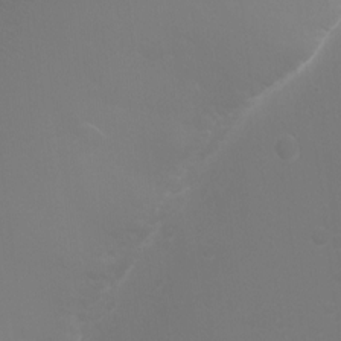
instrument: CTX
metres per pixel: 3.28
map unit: Ht
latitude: -3.1620
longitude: -19.1403
